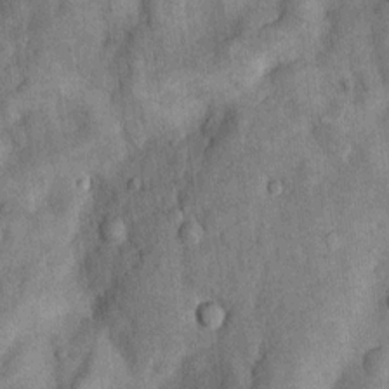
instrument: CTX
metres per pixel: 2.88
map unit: Nhu
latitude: 7.1403
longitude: -23.9339
